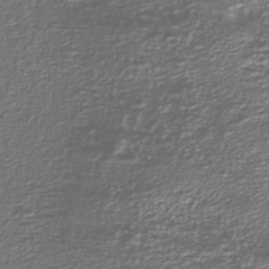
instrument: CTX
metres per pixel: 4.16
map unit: Nhu
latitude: -39.2376
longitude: -84.9325
